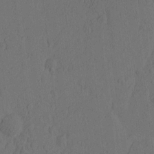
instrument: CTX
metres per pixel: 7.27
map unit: Nhu
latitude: -5.8233
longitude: -153.0459
